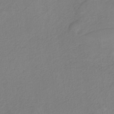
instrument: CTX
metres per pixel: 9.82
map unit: HNb
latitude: -37.2565
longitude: 56.1606
